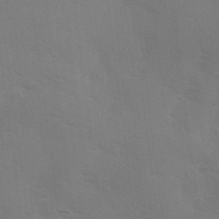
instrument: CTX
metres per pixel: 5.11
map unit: Ave
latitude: 0.2900
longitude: -111.8961
